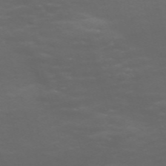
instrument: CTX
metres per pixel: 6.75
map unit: Nve
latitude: -59.1242
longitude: 55.9556
